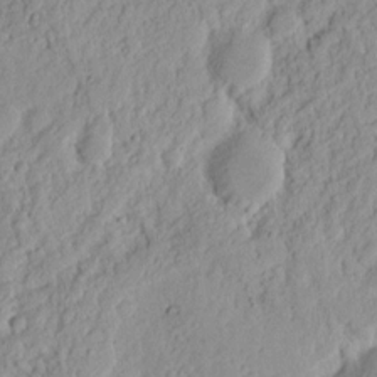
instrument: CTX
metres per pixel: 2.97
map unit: Nhu
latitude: 13.1025
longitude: -73.6694
